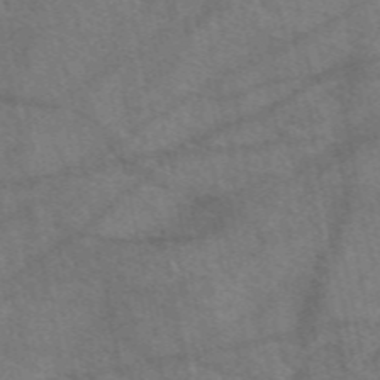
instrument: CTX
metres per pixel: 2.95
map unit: eAb
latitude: 50.8380
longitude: 115.2754
